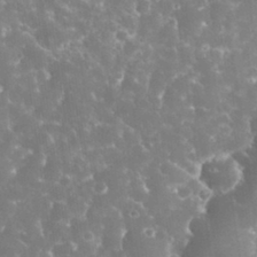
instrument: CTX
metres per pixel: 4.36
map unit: eHh
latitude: 33.5560
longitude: -63.4805
